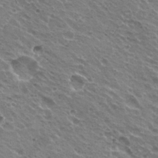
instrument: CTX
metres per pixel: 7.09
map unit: Hto
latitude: 22.8947
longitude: -31.7639
